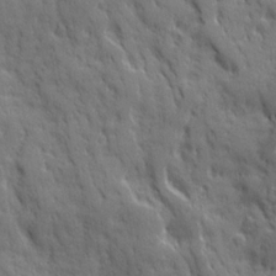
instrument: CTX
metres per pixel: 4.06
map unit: Ave
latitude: 19.8205
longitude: -133.1214
